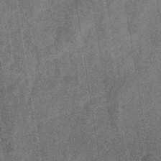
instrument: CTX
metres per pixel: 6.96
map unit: eHb
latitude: -38.1984
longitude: 80.7652
